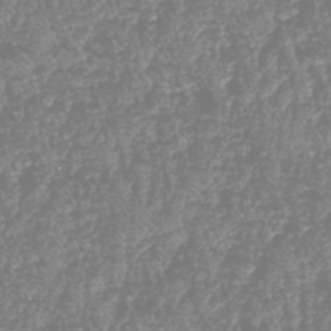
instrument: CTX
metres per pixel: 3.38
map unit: HNhu
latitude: -48.4629
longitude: 29.1242
